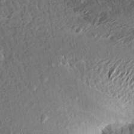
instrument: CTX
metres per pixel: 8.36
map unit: Aa
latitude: 13.4804
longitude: -144.3467
